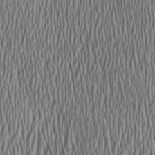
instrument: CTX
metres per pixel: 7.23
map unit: Aa
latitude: 28.6679
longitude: -138.1389
